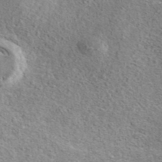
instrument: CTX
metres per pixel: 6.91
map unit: ANa
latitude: 41.2536
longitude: 17.8801
